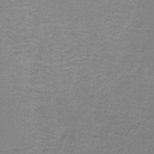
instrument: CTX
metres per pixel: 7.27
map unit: eAb
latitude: -36.1039
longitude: 53.3509
